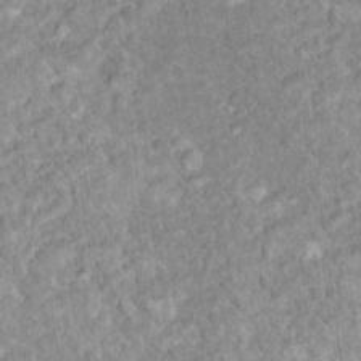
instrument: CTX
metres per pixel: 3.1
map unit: Nhu
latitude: 17.2348
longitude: -31.5183
